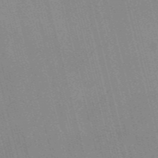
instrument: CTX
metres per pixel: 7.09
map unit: Nve
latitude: -57.5399
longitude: 62.1983
